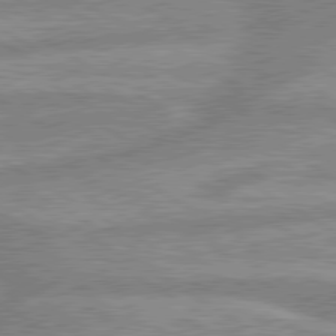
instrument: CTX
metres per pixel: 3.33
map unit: lApd
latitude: 80.0444
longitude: -170.9703
